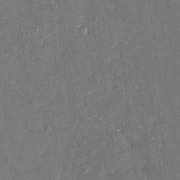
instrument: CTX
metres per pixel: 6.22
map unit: HNhu
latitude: 6.4601
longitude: 3.8611
